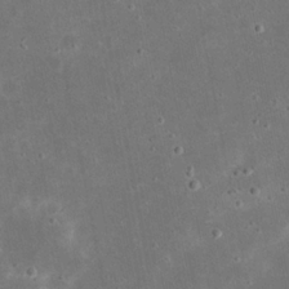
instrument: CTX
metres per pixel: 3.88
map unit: eHh
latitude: 21.4238
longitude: -68.1578
